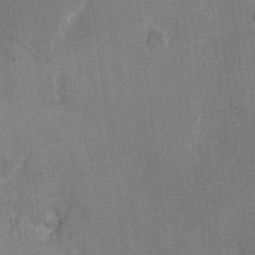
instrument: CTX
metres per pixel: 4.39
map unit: eHh
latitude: 9.9528
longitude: -64.5924
